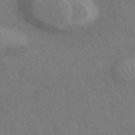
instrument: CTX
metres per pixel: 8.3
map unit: ANa
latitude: 42.6302
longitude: 56.0094
